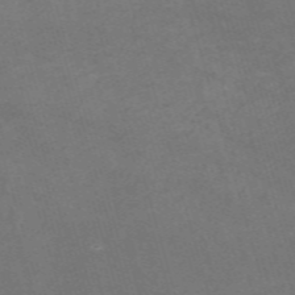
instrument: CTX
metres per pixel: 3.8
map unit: Nve
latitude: -59.6154
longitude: 57.5588
